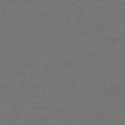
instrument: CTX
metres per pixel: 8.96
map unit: HNb
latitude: -47.6155
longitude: 54.6519
